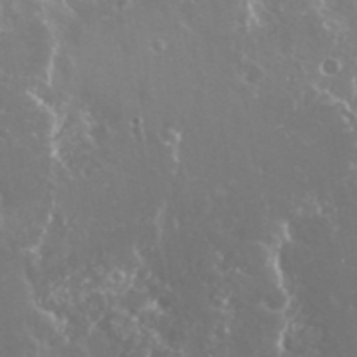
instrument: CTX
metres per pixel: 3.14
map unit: Nhu
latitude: 25.2537
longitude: -58.4979
